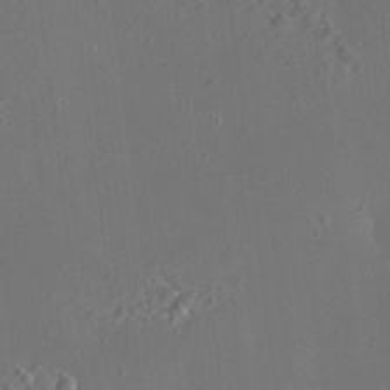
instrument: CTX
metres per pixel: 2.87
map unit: HNhu
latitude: 6.0822
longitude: 12.9164
